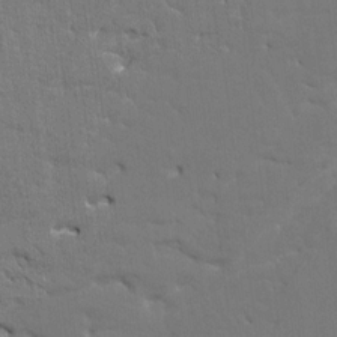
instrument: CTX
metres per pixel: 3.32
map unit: HNhu
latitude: 7.1592
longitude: -4.6490
